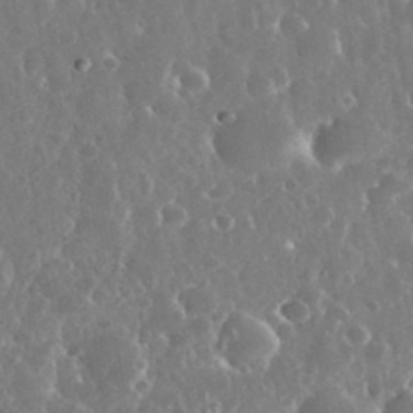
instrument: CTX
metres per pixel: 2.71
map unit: eHh
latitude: 34.5168
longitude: -57.8583
